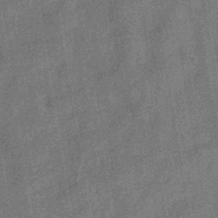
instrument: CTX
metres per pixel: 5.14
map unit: eHb
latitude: -35.4832
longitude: 80.9353
